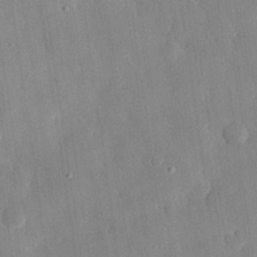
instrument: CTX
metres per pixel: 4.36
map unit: eHh
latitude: 30.6113
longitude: -76.0822
